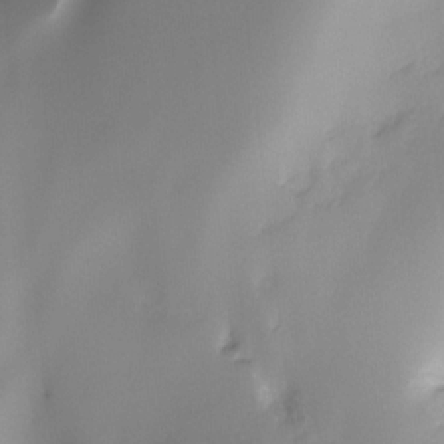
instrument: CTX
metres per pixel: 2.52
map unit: Ht
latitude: -16.5385
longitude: -48.6679
